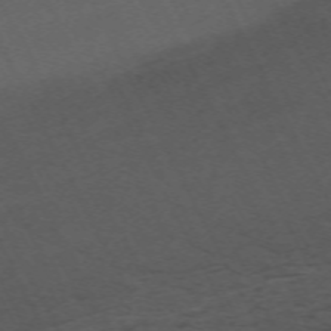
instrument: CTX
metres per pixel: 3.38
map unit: Nhu
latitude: -68.1605
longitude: 39.4455
